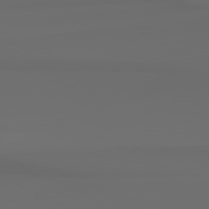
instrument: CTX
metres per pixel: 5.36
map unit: Hpe
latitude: 78.3090
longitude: -133.1592
